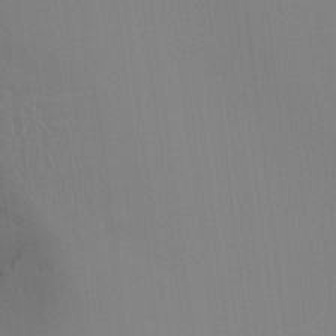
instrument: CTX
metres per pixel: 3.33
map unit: Hto
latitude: -8.0472
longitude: -51.2914
